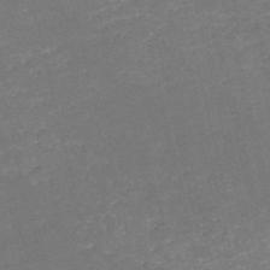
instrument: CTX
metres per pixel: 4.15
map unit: HNb
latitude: -50.8597
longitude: -48.8947
